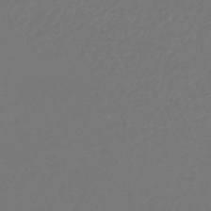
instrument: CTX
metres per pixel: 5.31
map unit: lHb
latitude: -42.9352
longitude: 67.4265
